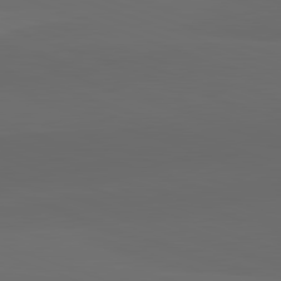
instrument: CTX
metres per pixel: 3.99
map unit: lApd
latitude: 82.3845
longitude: 134.5574
